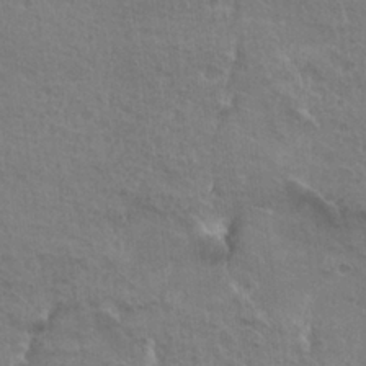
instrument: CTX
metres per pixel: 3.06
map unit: Hto
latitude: 25.2348
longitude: -38.6679
